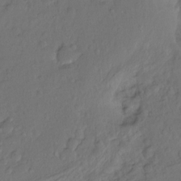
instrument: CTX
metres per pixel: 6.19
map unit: Hto
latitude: -7.9556
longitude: -46.6869
